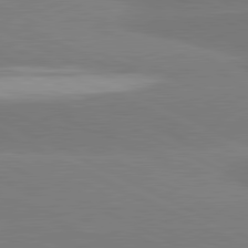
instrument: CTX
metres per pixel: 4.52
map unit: lApd
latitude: 81.2159
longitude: -154.1956
